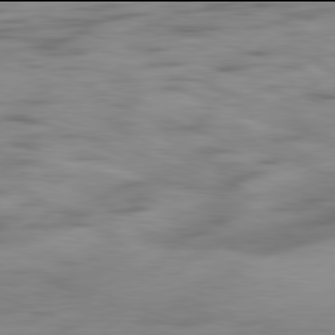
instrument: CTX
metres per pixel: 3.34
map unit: Ap
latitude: -82.0094
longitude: -78.1200
